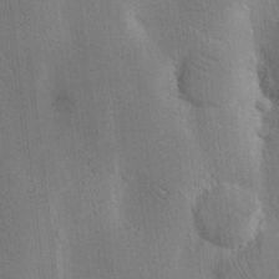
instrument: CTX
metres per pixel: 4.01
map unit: Nhu
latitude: 15.8206
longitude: -77.7449
